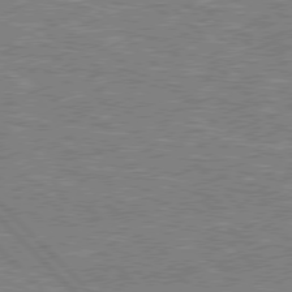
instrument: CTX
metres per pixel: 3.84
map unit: Hpe
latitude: 77.2915
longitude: -135.8772
